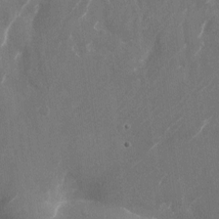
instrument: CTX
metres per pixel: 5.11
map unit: Nhu
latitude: -22.2929
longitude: -72.2145
